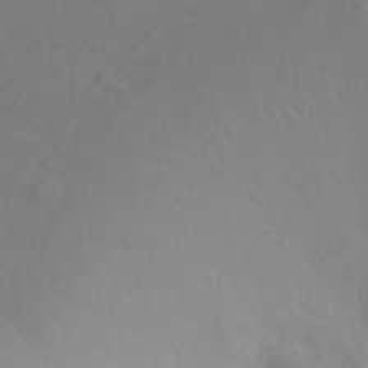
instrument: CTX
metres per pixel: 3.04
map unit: Ht
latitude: 0.2711
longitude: -46.1200
